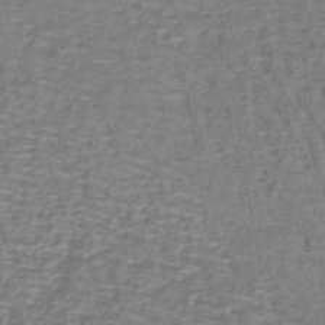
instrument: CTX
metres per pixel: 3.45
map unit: lHb
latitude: -40.2739
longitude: 59.2753
